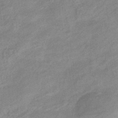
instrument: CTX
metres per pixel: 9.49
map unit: eHb
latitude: -41.0297
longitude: 83.7100
